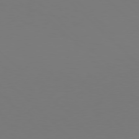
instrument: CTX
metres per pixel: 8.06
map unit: Hpe
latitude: 77.0836
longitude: -132.9325
